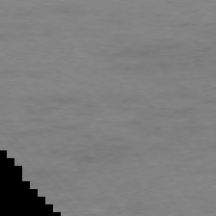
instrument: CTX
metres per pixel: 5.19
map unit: Ap
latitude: -76.8219
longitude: -84.3278
